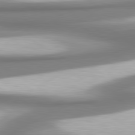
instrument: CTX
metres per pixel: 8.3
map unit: lApd
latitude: 80.4979
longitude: 178.8975
